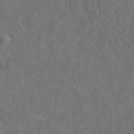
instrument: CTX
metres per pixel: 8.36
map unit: eAb
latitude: 41.9906
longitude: 108.8975
